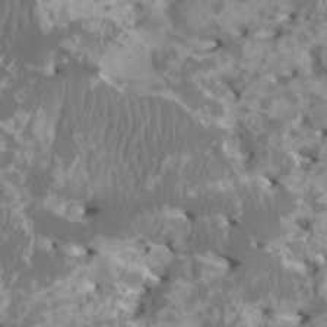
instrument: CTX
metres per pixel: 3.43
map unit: HNhu
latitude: 2.1200
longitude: 7.2187
